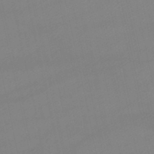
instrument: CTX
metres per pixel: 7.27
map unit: lHb
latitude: -46.4251
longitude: 66.8786
